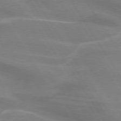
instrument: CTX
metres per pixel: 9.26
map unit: lApd
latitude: 73.9717
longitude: -61.1214
